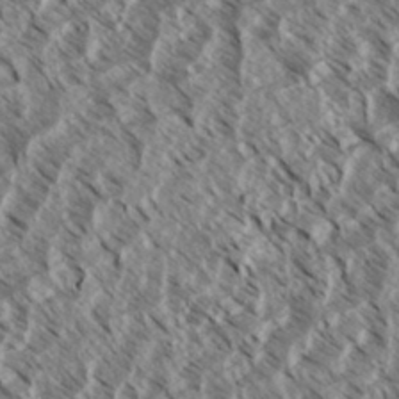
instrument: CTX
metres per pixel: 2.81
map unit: eHh
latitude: 34.8002
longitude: -139.4993
